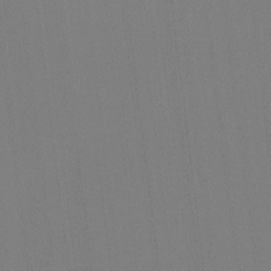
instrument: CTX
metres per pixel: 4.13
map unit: eHh
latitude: -4.1605
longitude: -79.5371
